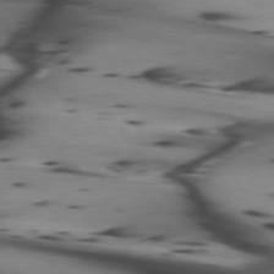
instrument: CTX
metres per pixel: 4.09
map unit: lApd
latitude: 74.4979
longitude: -64.1200
